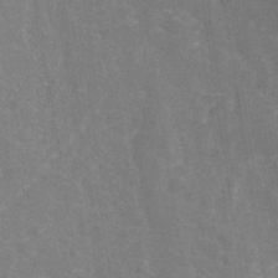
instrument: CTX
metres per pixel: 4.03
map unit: Nhe
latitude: -36.1605
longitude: -92.7057
